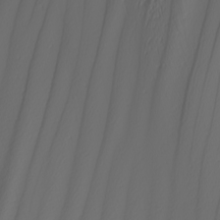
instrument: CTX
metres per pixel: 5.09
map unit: Nhu
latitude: -6.8408
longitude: -95.5182
